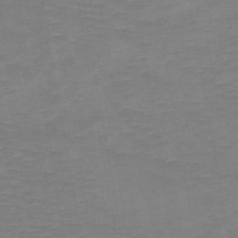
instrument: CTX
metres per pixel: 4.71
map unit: HNb
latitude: -49.1998
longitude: -44.8191
